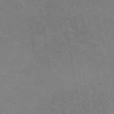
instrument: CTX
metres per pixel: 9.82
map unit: eAb
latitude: 49.4426
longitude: 110.9163
